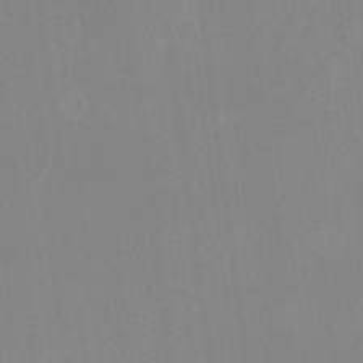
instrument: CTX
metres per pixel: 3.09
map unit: HNhu
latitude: 7.5182
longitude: -1.6505
